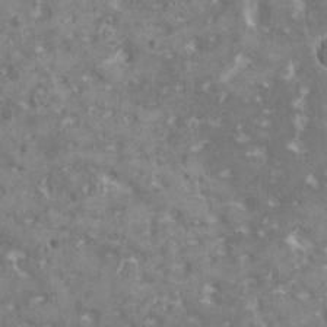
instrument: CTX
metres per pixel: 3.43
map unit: HNhu
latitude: 1.4048
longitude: 6.8030
